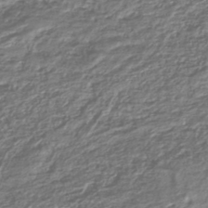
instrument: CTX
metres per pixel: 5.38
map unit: HNhu
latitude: -44.5763
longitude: 97.2754
